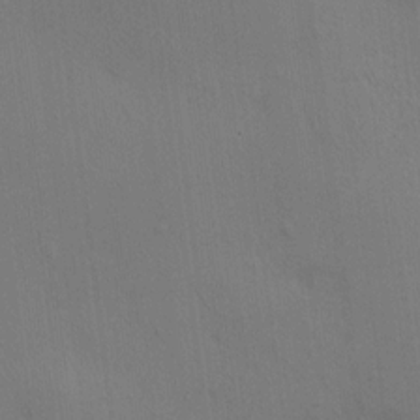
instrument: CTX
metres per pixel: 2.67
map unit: HNhu
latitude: 12.7813
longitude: 9.6722
